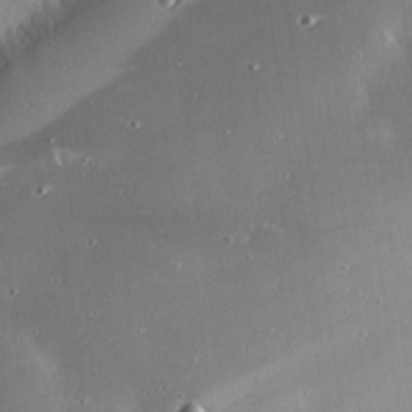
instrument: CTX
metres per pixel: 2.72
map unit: eHh
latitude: 24.7624
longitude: -89.7639
